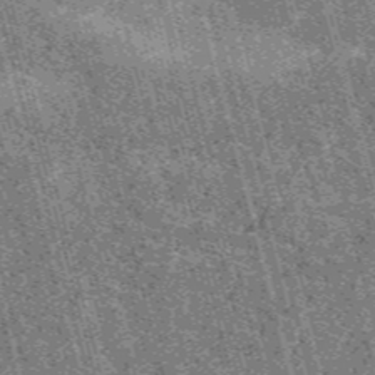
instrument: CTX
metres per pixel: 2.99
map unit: HNb
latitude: -56.0094
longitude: -43.1970
